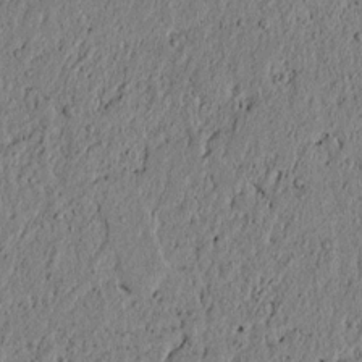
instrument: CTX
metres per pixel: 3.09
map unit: lAvf
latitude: 6.5546
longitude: 163.9178
